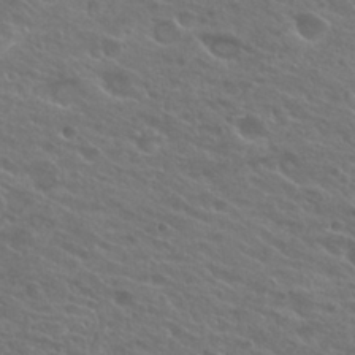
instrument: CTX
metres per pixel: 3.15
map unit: Hto
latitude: 25.9339
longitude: -39.7638
